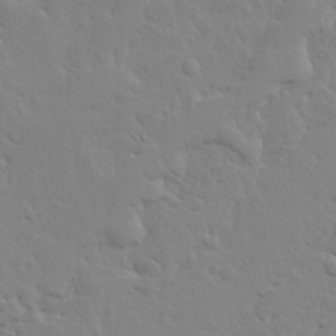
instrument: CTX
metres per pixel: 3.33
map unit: Ave
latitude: 13.3482
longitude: -135.6694
